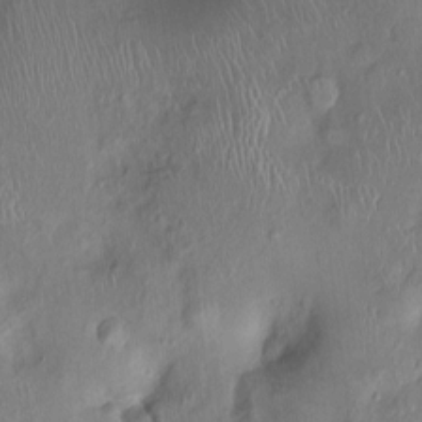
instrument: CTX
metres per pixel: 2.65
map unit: Nhu
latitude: 0.8569
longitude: -14.7058
